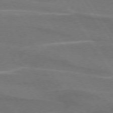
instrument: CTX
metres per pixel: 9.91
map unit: lApd
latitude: 74.3656
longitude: -66.5167
